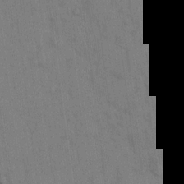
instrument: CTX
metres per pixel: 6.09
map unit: Hto
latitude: 14.1578
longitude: -61.1214
